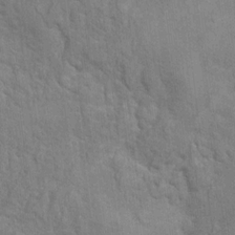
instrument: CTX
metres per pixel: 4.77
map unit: Hto
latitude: 16.3845
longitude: -38.1011
